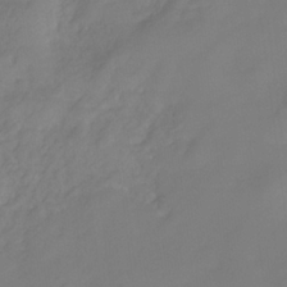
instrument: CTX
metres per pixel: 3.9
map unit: HNhu
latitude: -27.6155
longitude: 75.2376
